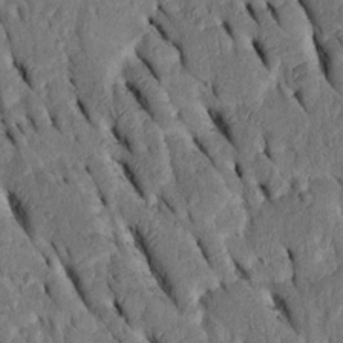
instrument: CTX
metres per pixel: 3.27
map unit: Htu
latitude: -2.3684
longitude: 151.1620
